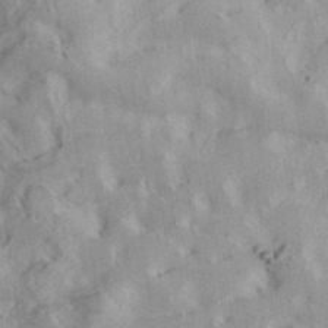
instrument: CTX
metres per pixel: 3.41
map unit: Hve
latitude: 31.7450
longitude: 148.6330
